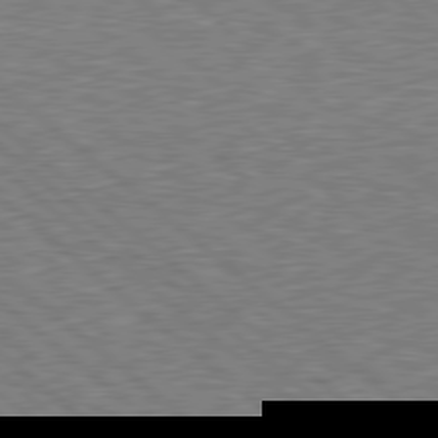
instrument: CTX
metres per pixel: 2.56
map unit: Hpe
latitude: 78.5735
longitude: -169.7828
